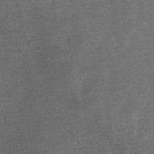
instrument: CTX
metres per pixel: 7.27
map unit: eHb
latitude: -31.9745
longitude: 74.4062
